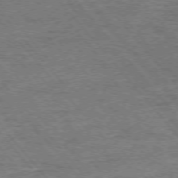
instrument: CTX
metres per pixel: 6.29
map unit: Ap
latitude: -76.2928
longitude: -95.8206
